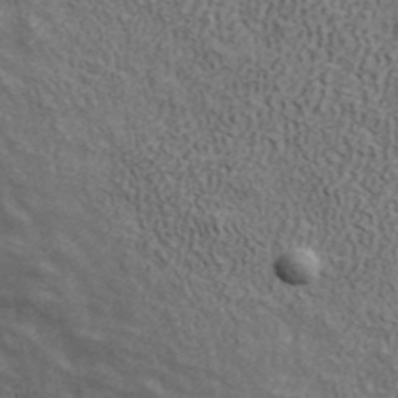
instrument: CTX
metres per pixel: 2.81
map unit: ANa
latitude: 42.1578
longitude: 29.2754
